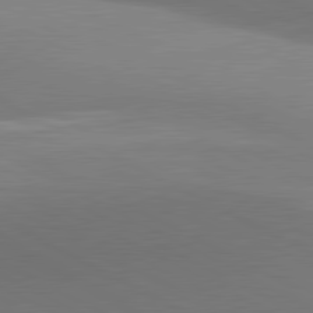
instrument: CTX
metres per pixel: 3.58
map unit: lApd
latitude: 81.1592
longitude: 135.1809
